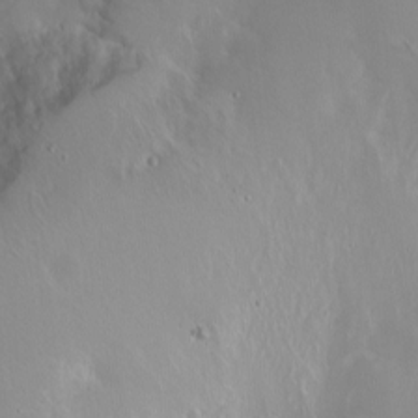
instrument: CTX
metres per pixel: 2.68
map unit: Ht
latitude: -0.3307
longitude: -44.9513
